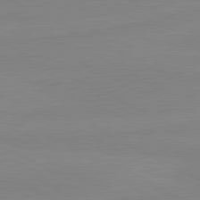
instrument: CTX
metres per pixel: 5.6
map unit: lApd
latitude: 80.9514
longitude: -177.4615
